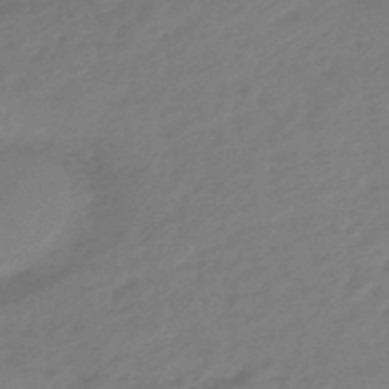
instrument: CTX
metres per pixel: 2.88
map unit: eHb
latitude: -45.9556
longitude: 89.5777
